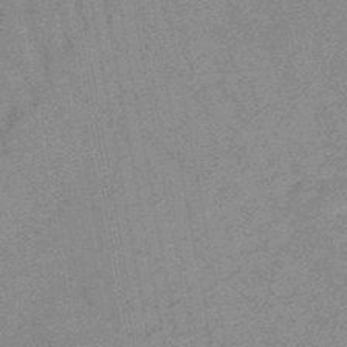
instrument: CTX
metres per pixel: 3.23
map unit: lHb
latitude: -48.1606
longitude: 82.5951
